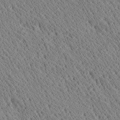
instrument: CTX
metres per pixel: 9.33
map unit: Ave
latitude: 21.2159
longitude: -139.8394
